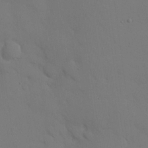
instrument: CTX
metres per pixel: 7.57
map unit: eHh
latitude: 18.7057
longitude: -66.9513
